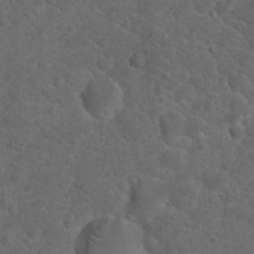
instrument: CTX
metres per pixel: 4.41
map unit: Hto
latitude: 19.7827
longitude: -39.5182
